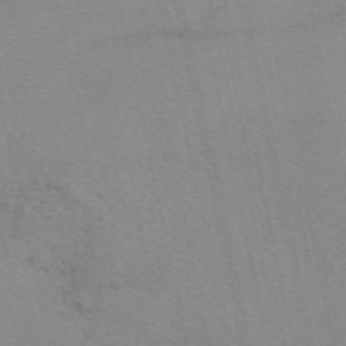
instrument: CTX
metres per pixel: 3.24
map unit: eAb
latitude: 49.4993
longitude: 106.5574
